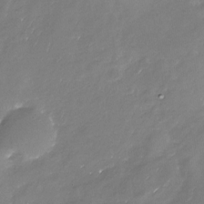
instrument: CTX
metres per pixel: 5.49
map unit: Nhu
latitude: -29.7667
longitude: -77.3859
